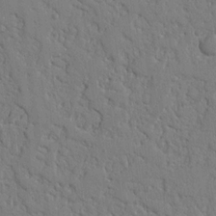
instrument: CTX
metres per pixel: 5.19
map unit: Nhu
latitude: 15.1781
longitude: -78.9325
